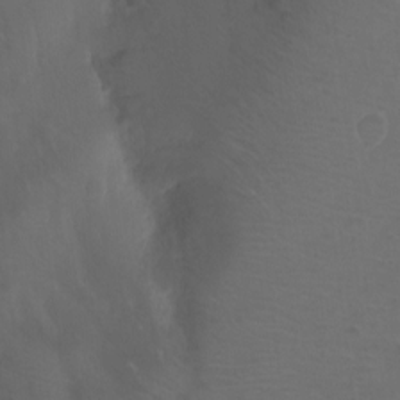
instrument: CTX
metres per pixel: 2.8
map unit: Nhu
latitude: -11.5021
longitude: -65.6694
